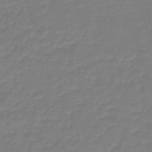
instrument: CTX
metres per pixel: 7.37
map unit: eHb
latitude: -46.0472
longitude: 81.5588
